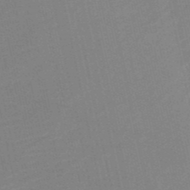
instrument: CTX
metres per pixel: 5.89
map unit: HNb
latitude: -51.6722
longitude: -48.1578
